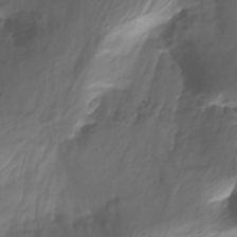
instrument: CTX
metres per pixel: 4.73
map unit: Nhu
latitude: -13.7856
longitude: -63.8017
